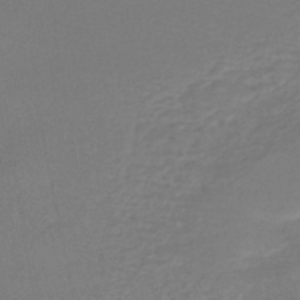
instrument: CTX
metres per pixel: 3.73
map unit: HNhu
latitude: -46.6896
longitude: 98.1984
